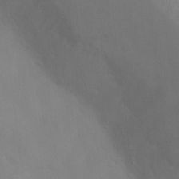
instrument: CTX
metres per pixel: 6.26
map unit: Ht
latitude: 2.5734
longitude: -23.2537
